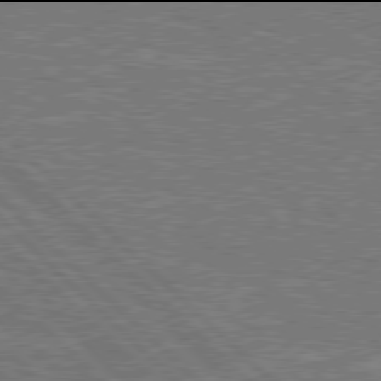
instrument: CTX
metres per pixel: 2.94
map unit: Hpe
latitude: 77.9906
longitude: -151.2537
